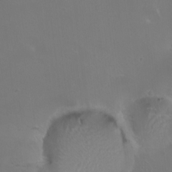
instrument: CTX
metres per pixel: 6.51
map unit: HNhu
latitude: 6.7057
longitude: 6.7841
